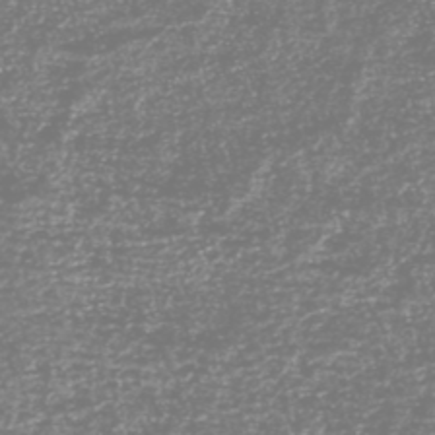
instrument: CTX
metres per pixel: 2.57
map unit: HNhu
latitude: -46.6518
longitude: 29.1809
